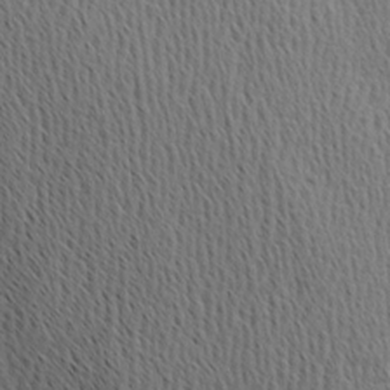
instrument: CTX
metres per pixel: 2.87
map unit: Hve
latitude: 3.2915
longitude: -124.7624
